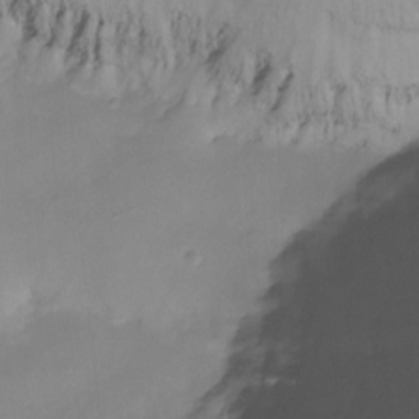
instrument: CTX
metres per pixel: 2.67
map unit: Ht
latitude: -14.9164
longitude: -51.1403
